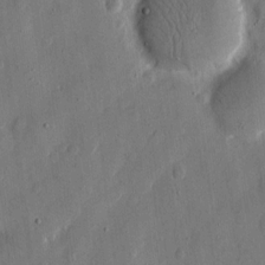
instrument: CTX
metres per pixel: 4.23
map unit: eHh
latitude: 11.8583
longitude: -69.0648
